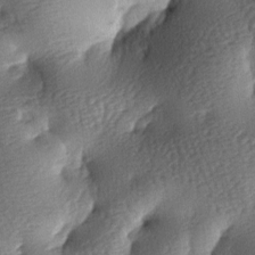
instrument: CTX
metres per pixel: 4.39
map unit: lAa
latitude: -7.9367
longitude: -127.8017
